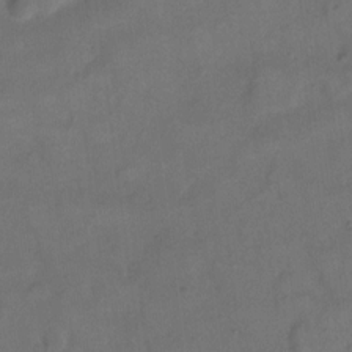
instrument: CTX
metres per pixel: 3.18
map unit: eHh
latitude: 12.9703
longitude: -65.7450
